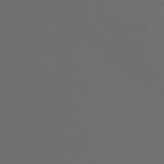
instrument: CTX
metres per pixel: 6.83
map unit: HNhu
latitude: -48.1228
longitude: 100.8219
